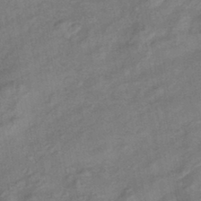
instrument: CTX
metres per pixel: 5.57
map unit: eHb
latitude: -42.7841
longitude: 83.5210
